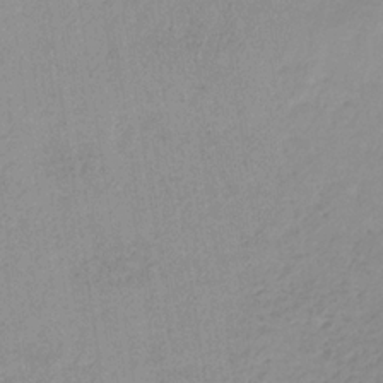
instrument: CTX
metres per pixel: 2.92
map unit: HNb
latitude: -31.9178
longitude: 62.6329
